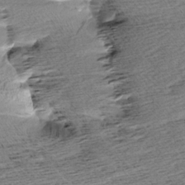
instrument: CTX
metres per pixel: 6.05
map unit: Aa
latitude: 6.6113
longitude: -137.2159
